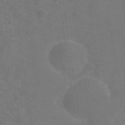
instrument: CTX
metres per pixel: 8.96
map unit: Hve
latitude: -33.5399
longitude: 91.9367
